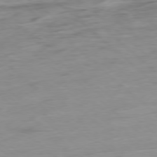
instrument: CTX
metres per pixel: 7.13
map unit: Hpe
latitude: -78.5195
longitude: -19.1403
